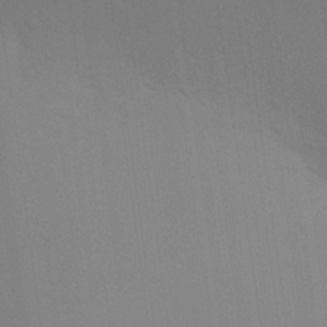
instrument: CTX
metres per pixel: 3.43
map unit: Aa
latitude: 27.2915
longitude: -146.0633
